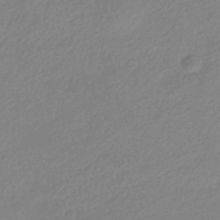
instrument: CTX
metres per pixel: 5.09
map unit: HNhu
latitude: -40.3873
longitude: 94.0472
